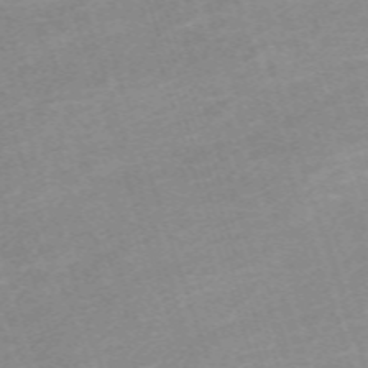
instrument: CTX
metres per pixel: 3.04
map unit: eHh
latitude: -64.3873
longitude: 49.9745
